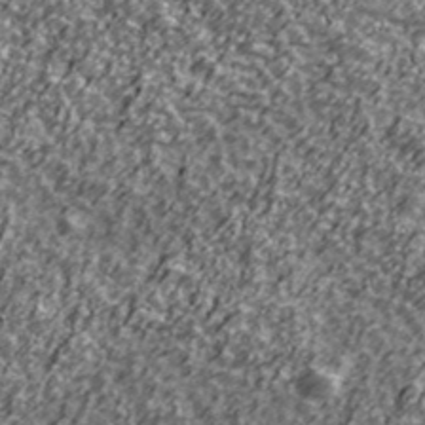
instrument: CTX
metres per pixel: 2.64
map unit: Ave
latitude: 42.3089
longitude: -113.8583
